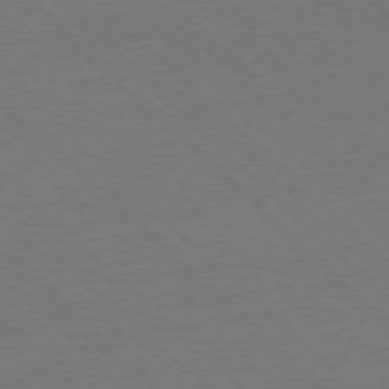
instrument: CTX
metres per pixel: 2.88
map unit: Ap
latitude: -78.1228
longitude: -58.4412
